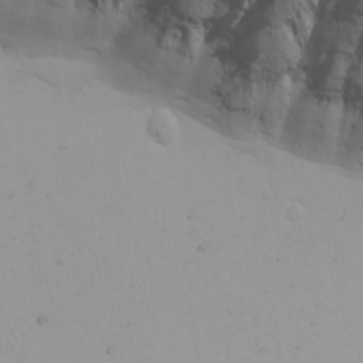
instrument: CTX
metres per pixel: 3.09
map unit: Nhu
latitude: -4.7463
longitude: -83.6504
